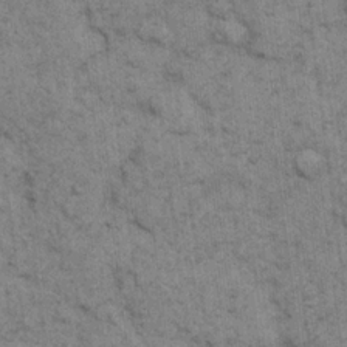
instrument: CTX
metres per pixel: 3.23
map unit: eHh
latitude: 15.2159
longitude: -65.4615
